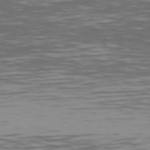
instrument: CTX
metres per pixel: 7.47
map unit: Hpe
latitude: 74.6868
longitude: -126.1011
